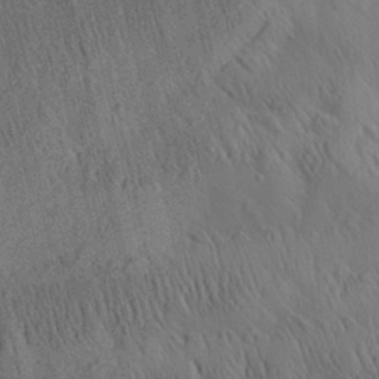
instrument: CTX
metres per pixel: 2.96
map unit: Aa
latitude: 26.1389
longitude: -141.4426
